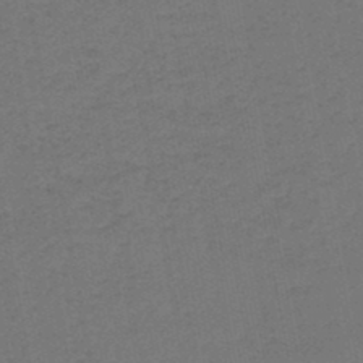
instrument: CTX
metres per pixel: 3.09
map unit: lHb
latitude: -45.8045
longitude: 63.3887
